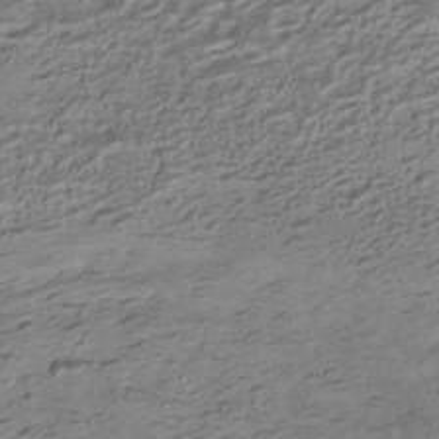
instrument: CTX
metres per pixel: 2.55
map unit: HNhu
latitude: -41.6155
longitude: 98.9164
